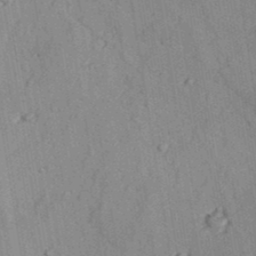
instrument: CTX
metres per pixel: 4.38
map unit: lAvf
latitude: 26.6680
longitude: -109.5560
